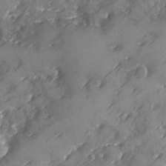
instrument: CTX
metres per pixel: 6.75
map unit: Ave
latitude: -8.2172
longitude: -117.8583
